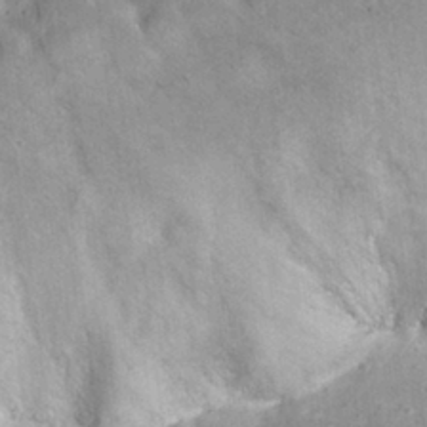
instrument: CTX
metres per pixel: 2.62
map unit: Nhu
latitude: 29.4615
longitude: -49.4426
